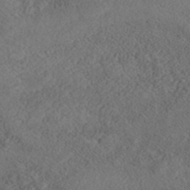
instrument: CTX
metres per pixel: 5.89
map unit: Nhe
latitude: -40.6140
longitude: -111.0837
